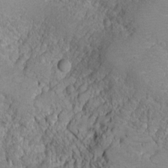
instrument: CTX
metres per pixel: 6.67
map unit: Nhu
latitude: -4.7463
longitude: -82.6112
